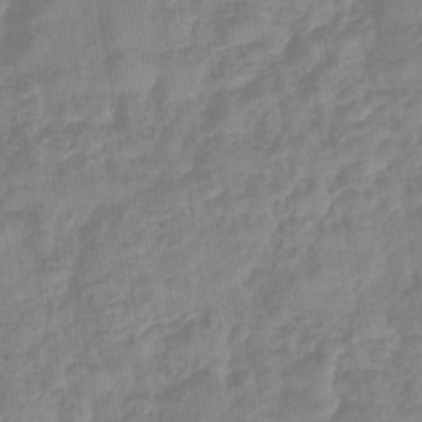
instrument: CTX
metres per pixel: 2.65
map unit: eHb
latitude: -45.5399
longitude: 83.8611
